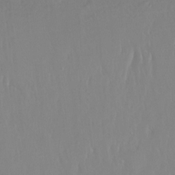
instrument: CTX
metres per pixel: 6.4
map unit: Ht
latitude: -15.0676
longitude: -42.9325
